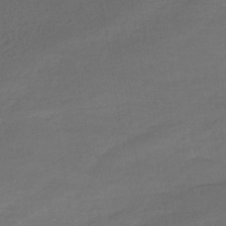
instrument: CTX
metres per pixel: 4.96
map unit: lHb
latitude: -41.4643
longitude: 69.2753
